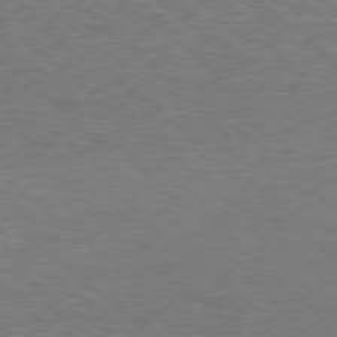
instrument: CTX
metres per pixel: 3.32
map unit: Hpe
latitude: -78.5384
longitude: 17.4833
